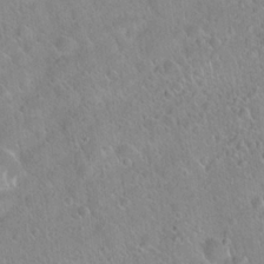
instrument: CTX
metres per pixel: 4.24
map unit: Hto
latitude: 20.8947
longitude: -52.4223
